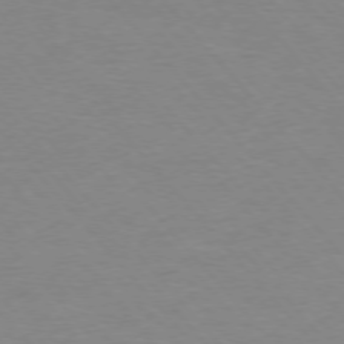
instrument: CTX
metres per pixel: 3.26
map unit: Ap
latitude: -76.6330
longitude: -88.4223
